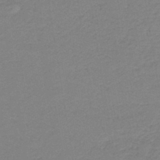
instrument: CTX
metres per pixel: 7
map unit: HNb
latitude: -42.6707
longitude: 49.3321
